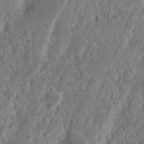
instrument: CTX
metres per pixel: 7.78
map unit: Nhu
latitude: 14.9892
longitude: -74.2145
